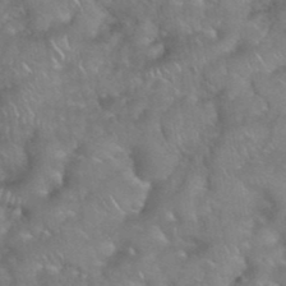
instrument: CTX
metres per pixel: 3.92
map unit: eHh
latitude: 39.3671
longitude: -58.4979
